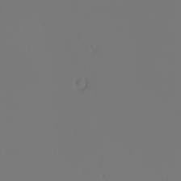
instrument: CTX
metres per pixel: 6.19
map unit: Nhu
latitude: -6.8219
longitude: -95.6883
